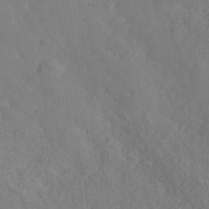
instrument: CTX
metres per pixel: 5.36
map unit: Nhe
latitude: -37.2942
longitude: 139.0865
